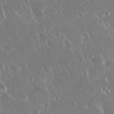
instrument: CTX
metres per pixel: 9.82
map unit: Hto
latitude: 19.0458
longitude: -57.6882
